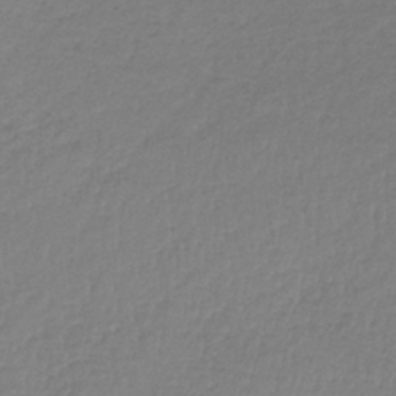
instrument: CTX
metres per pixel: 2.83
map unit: lHb
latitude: -42.0283
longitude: 74.2173
